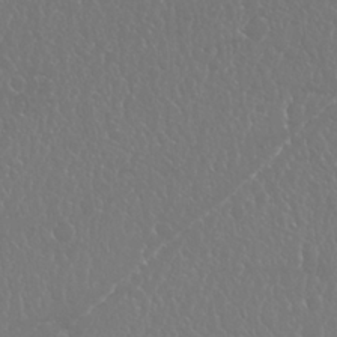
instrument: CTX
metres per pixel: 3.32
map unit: Nhu
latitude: 25.2914
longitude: -59.9528
